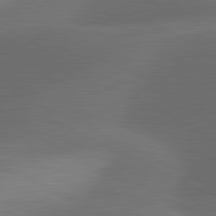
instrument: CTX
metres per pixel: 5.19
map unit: lApd
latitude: 81.3293
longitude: 127.0297
